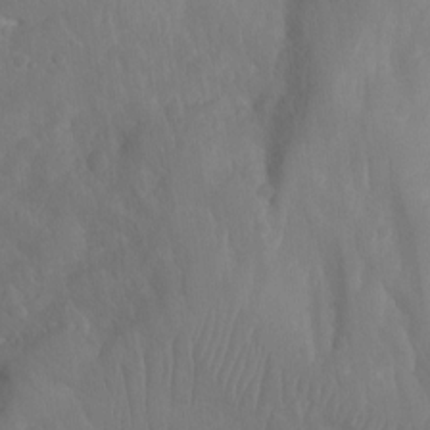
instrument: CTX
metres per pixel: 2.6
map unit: Aa
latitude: -12.8219
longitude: -67.2348
